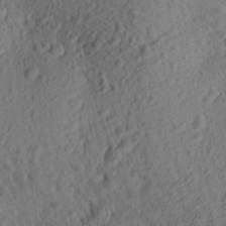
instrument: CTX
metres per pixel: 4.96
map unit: Aa
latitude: 27.8017
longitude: -141.9339
